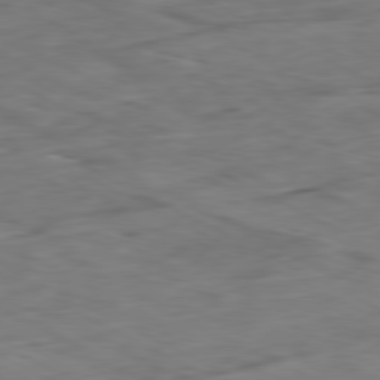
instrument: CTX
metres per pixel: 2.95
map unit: Ap
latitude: -80.8219
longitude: -82.7624
